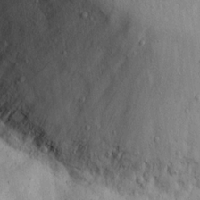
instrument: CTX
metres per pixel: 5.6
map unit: Nhu
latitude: 17.2348
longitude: -74.7246
